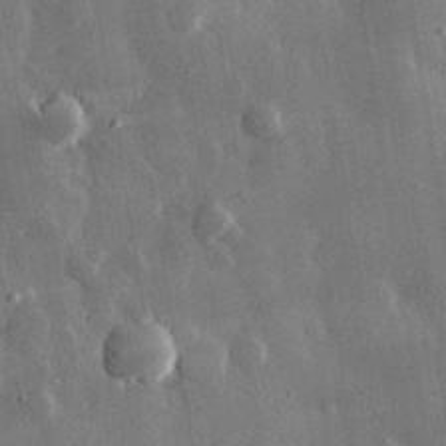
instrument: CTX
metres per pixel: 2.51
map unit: eHh
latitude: 29.8016
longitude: -79.7450
